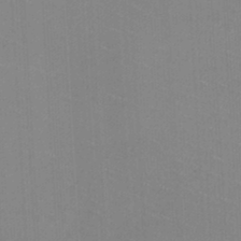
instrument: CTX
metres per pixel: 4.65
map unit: HNhu
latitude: -1.6722
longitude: -1.7449
